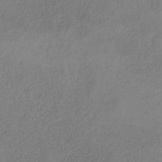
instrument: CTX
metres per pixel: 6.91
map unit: HNb
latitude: -33.2565
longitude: 55.7478
